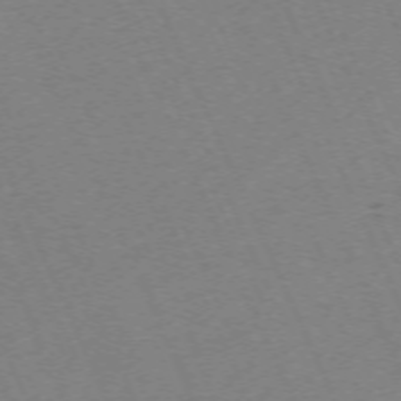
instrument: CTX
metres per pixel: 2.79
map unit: Hpe
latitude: -71.1431
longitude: 12.1795
